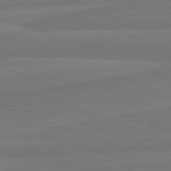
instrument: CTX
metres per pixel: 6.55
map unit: lApd
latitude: 82.1388
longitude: -175.0836
